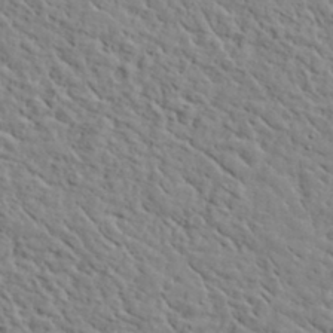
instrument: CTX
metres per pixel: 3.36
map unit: lHvf
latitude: 35.5371
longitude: -85.8395
